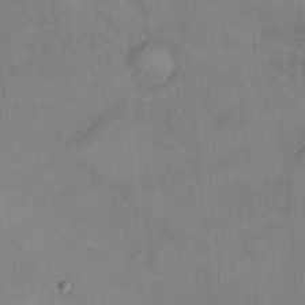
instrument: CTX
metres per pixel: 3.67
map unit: HNhu
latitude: 6.4790
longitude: 0.1606
